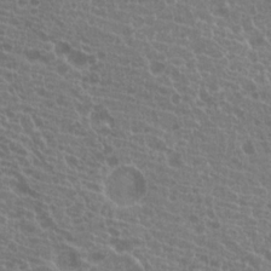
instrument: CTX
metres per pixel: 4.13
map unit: Hto
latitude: 20.0255
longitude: -40.1955
